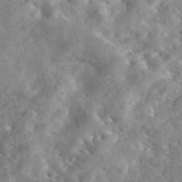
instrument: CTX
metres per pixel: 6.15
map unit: eAb
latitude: 45.0458
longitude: 128.4251
